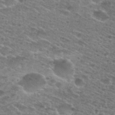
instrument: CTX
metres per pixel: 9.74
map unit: Nhu
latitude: 28.4979
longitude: -47.9339
